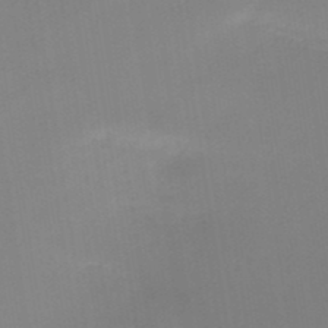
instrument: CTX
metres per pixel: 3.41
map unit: lHb
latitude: -48.6330
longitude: 67.5588
